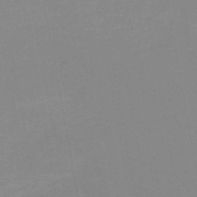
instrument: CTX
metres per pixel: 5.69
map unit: HNb
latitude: -51.1620
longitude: -51.1781
